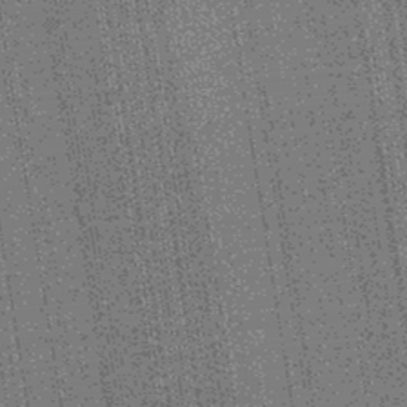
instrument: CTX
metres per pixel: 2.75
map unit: lHb
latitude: -43.3509
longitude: 77.3132
